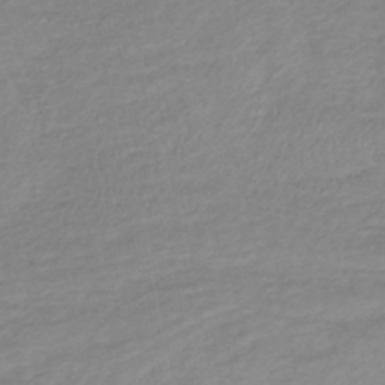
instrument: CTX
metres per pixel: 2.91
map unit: lHb
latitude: -40.3117
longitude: 72.3306
